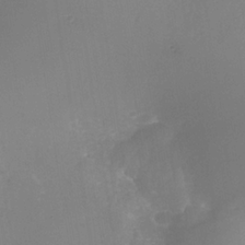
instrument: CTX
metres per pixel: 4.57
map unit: Nhe
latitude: -37.0108
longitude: -113.1403
